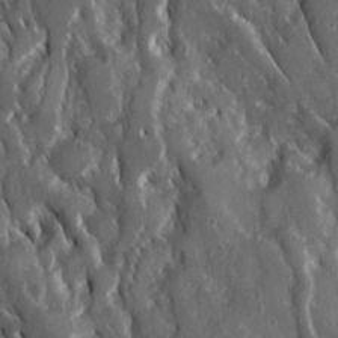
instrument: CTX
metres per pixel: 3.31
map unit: Ave
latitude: 15.8206
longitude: -131.0459
